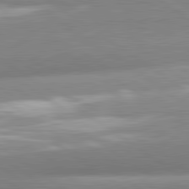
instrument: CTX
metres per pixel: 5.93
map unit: lApd
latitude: 81.3671
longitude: -157.8394
